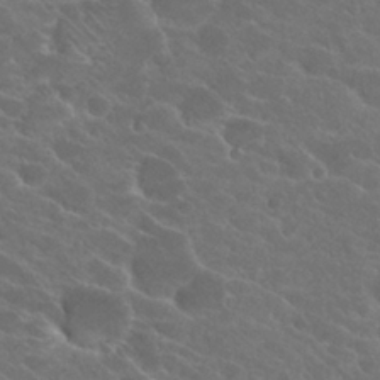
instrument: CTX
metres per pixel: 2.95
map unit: Hto
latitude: 24.9702
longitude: -39.5182
